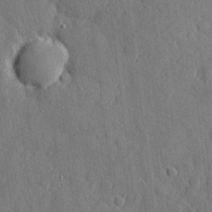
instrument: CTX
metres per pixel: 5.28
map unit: eHh
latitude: 4.0633
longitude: -73.3293
